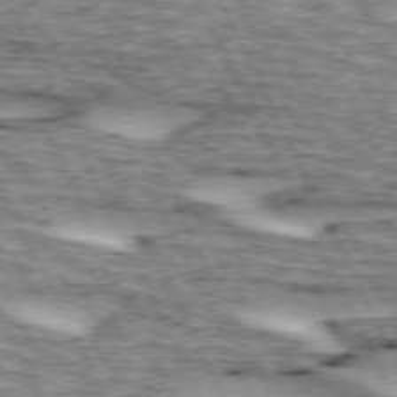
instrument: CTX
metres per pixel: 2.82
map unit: lApd
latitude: 72.9703
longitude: -54.9514
